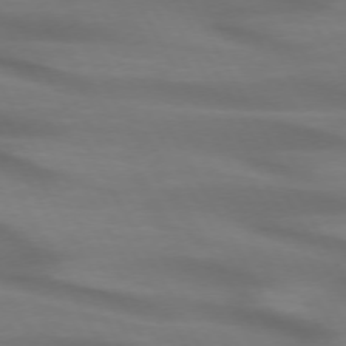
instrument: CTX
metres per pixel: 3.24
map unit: lApd
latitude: 72.3846
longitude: -49.5371
